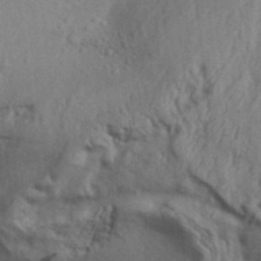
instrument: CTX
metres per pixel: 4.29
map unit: Aa
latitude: 32.3278
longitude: -135.5749
